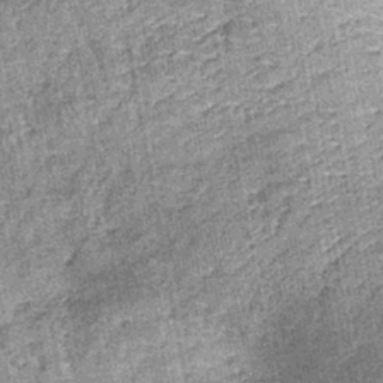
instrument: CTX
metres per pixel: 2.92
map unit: lHb
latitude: -38.4440
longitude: 64.6897
